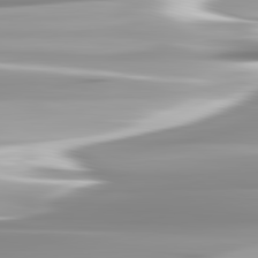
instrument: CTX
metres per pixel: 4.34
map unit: lApd
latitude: 82.6679
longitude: -138.6301
